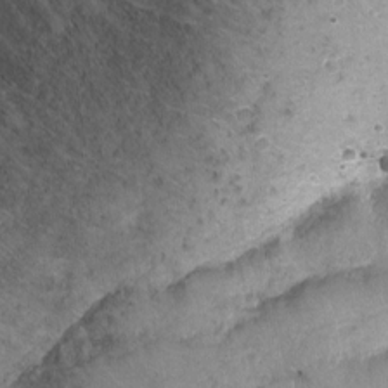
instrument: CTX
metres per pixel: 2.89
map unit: Ht
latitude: -4.5951
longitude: -36.5168
